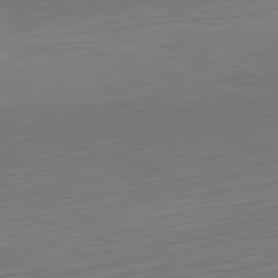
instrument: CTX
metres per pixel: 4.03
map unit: Hpe
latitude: -82.3495
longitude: 11.4454
